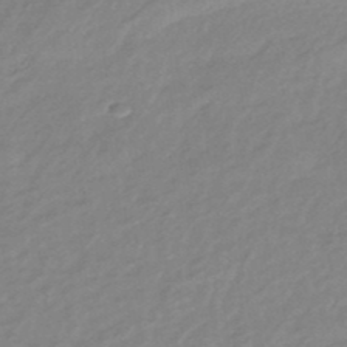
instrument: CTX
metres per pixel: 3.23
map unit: eHb
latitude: -44.2928
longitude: 89.4265
